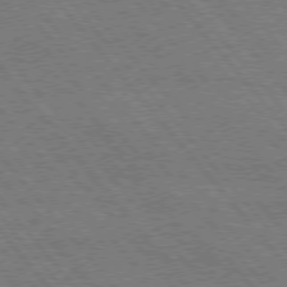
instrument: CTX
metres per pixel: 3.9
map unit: Hpe
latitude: 75.4238
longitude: -140.4412
